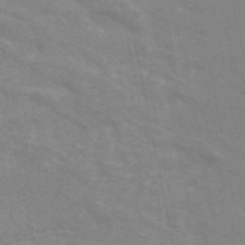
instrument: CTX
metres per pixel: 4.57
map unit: ANa
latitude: 46.4034
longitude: 25.5777
